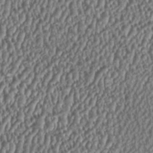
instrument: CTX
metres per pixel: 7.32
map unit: HNhu
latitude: 1.2537
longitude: 0.4251
